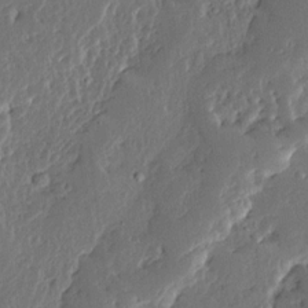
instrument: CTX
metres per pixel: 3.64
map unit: Ave
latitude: 14.3846
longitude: -138.0444
